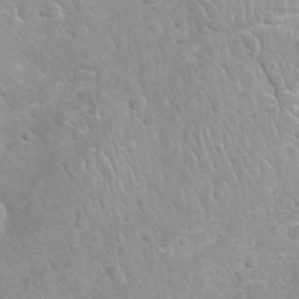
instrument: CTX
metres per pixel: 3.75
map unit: Nhu
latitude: 27.1214
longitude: -62.9325
